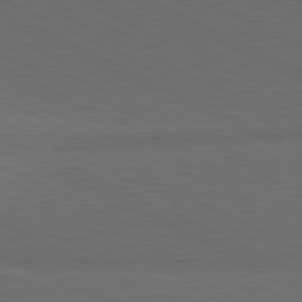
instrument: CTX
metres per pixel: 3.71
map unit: lApd
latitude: 81.3293
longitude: 148.8219
